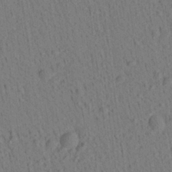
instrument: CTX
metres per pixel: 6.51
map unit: Aa
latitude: 21.8961
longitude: -139.2159
